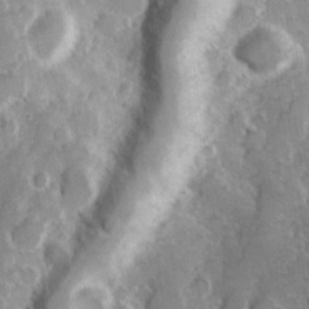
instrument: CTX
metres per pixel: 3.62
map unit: Hve
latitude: 24.4790
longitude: 146.6329
